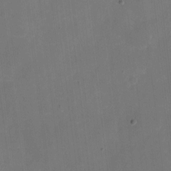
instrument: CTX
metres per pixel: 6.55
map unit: eHh
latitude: 4.9514
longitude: -66.0822
